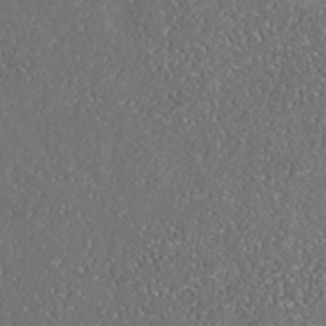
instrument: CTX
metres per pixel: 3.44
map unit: Nhe
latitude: -37.0297
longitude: -91.0647
